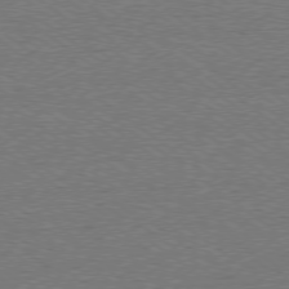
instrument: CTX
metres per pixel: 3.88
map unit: Ap
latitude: -79.4454
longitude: -82.2144
